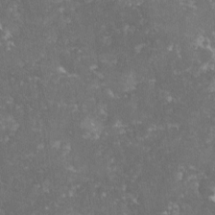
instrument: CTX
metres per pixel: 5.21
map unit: lHvf
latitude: -14.9542
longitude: -99.1592
